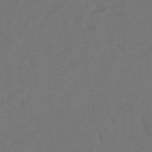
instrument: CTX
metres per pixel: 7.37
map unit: lHb
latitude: -47.7477
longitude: 72.6140
